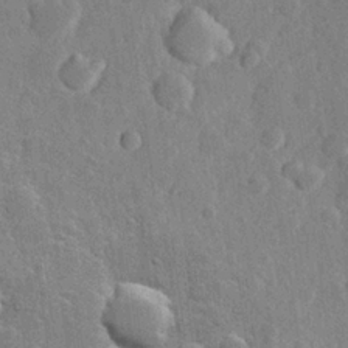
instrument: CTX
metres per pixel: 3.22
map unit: Hve
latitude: 25.1214
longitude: 149.8423
